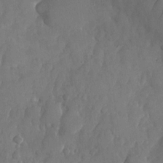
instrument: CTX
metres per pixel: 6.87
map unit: Nhu
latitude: -26.2172
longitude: -70.6112
